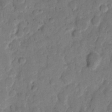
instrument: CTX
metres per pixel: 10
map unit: eHh
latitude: 10.8380
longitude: -65.4615
